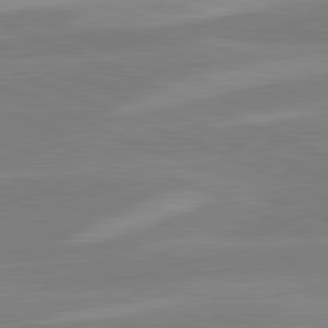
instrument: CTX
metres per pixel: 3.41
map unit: lApd
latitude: 81.4237
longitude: 124.7274
